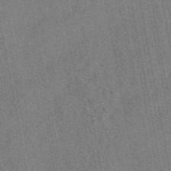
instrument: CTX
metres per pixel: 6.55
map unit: eAb
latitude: 48.7624
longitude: 104.0472
